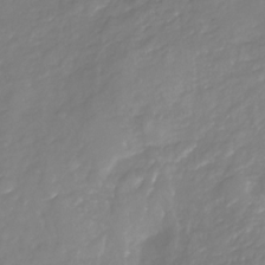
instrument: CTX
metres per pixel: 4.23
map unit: Nhu
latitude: -22.1795
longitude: -56.7057
